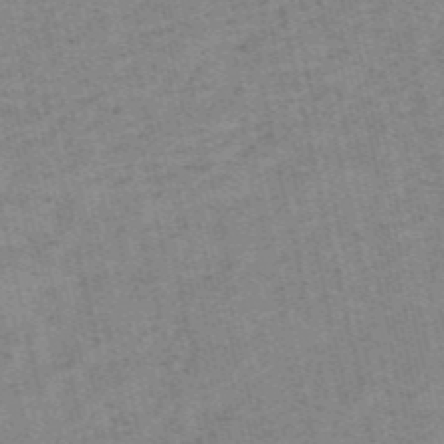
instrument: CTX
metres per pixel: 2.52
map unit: HNb
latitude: -54.1417
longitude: -42.4601
